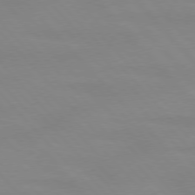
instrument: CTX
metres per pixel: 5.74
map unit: lApd
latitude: 76.5168
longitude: -84.5357
